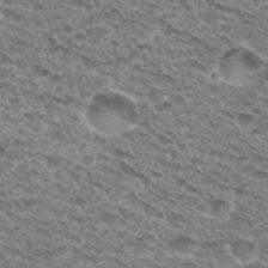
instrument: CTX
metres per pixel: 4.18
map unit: Hto
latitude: 31.8962
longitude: -46.4790
